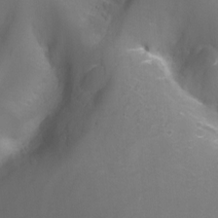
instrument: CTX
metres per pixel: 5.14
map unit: Nhu
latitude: -13.3132
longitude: -72.4979
